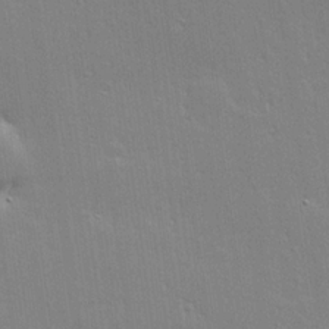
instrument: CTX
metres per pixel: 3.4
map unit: Hve
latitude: 25.1025
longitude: -93.7071
